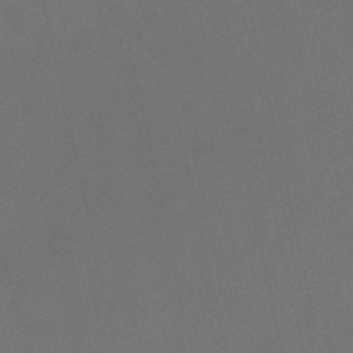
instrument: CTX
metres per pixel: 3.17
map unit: HNb
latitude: -52.4629
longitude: -48.8947
